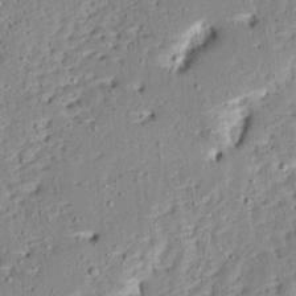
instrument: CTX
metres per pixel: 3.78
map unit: Ave
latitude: 13.3104
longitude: -136.8002
